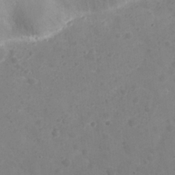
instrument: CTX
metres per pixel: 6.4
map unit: Nhu
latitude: 26.2523
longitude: -52.6302
